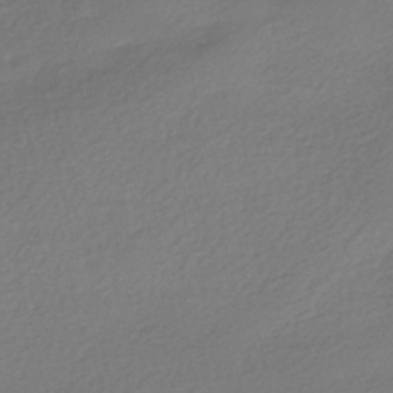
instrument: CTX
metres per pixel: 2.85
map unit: HNhu
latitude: -41.0297
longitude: 94.3495
